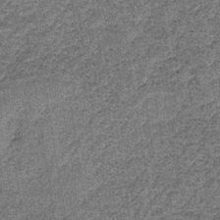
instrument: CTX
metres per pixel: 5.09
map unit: lHb
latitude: -38.2172
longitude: 65.6344
